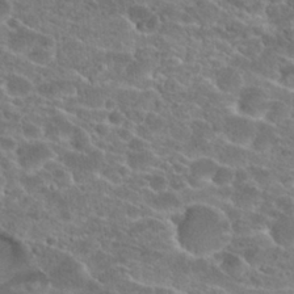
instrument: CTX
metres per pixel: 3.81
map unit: Hto
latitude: 23.8016
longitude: -44.4223
